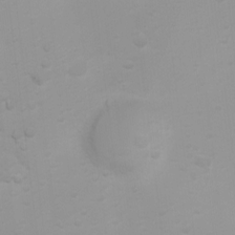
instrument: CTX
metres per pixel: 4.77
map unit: Ht
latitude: 3.9339
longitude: -22.9514
